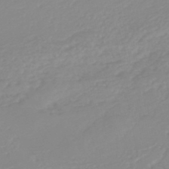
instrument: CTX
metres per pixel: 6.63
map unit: lHb
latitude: -45.3132
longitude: 79.1809
